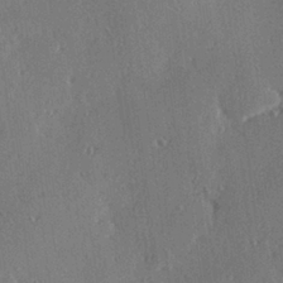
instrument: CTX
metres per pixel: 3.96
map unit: Hve
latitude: 28.3278
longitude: -91.6505
